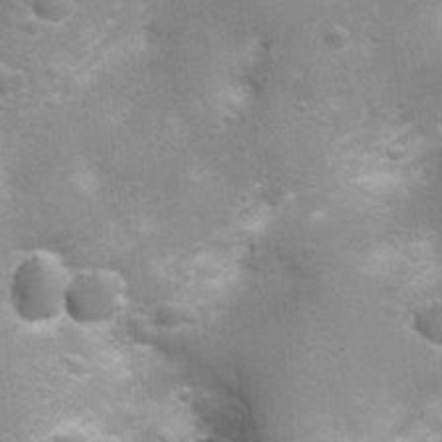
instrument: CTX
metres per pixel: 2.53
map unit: Ht
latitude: 4.3089
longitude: -21.5560
